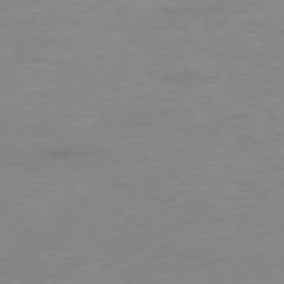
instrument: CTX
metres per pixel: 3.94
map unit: Ap
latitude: -77.7478
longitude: -83.2914
